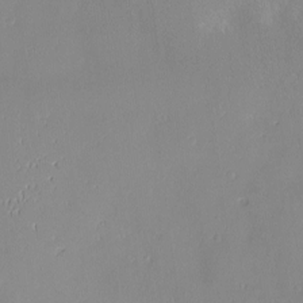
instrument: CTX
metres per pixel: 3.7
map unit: Nve
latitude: -8.2172
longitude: 173.2376
